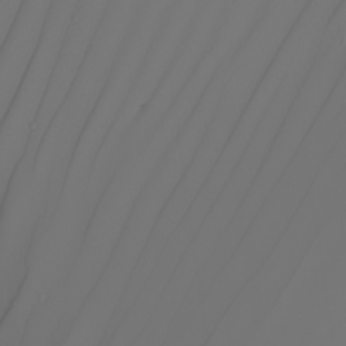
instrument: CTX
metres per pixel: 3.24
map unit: Nhu
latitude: -6.7274
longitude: -93.8394
